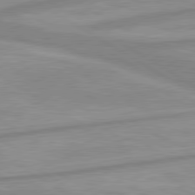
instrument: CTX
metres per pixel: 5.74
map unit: lApd
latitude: 80.2522
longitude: -172.5356
